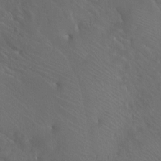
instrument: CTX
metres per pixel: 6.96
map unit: Hto
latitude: -7.9745
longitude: -46.1389
